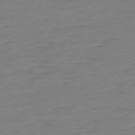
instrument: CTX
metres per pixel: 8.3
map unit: Ap
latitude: -76.4629
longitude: -79.7828
